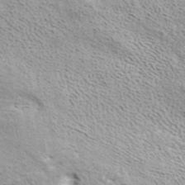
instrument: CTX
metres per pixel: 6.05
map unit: ANa
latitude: 41.8772
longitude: 17.6722
